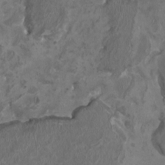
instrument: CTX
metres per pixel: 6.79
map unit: HNhu
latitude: 2.6112
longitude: -3.1592
